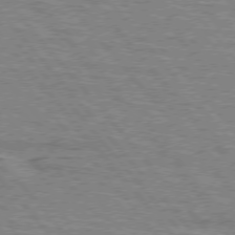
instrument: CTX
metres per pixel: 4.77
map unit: lApd
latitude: 75.4049
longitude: -75.4238
